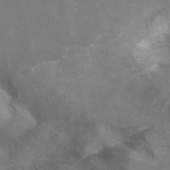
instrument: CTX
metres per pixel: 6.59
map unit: ANa
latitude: 42.0255
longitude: 15.0298
